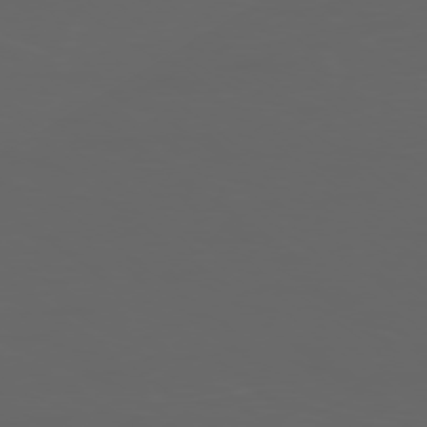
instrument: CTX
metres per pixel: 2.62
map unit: Ap
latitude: -77.8044
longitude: -75.7450
